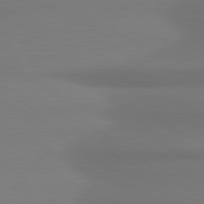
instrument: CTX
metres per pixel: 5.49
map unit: lApd
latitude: 81.3293
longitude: 173.4265
